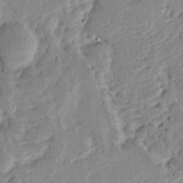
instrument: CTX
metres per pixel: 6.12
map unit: Ave
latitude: 13.7828
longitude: -138.8191
